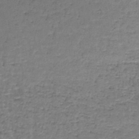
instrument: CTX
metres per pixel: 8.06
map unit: lHb
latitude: -43.4076
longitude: 58.4251
